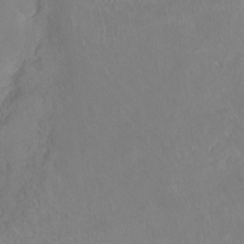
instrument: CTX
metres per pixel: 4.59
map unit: Ht
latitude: -14.2362
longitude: -44.1011
